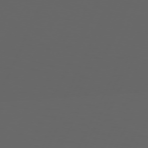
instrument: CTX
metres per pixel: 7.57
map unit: Hpe
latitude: 73.9906
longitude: -126.6680
